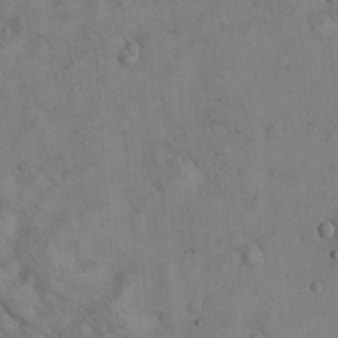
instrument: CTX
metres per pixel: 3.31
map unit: Hto
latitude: 13.9339
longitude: -59.4615
